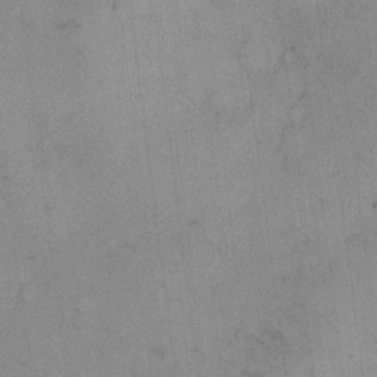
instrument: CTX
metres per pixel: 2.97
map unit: Hto
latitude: 11.7450
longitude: -59.3860
